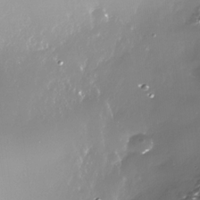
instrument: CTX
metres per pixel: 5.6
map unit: Nhe
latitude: -34.2928
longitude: -88.9703
